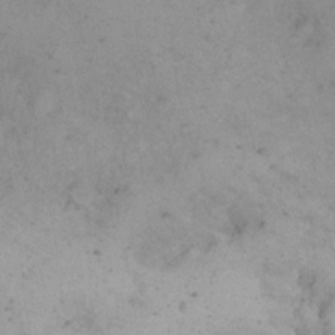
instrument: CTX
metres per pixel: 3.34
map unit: eHh
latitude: 14.9514
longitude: -63.2726
